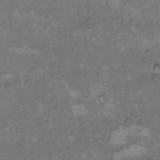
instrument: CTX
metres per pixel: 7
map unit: Hto
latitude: 8.5924
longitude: -60.1578
